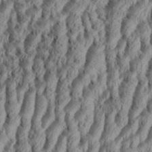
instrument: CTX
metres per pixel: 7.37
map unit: Aa
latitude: 34.0633
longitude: -136.8002
